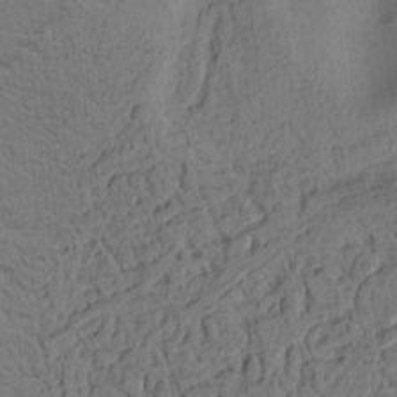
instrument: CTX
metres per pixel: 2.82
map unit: Ht
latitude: 7.8205
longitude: -76.2522
